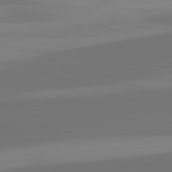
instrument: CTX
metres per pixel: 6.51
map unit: lApd
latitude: 82.5923
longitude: 158.8219
